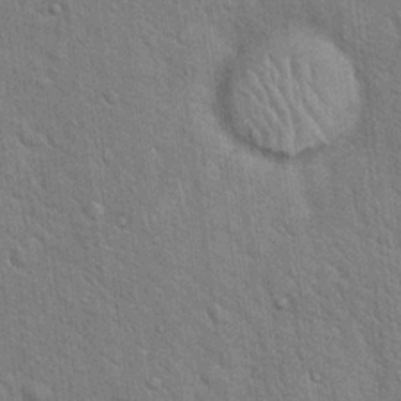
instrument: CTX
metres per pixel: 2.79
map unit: Hto
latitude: 18.4790
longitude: -52.2145
